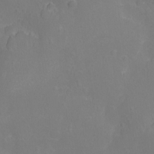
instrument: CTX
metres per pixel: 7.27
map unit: Nhu
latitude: -11.2943
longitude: -37.3104
